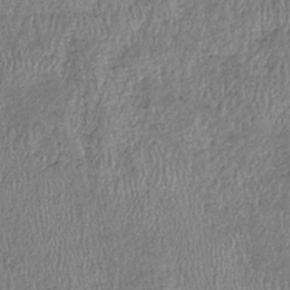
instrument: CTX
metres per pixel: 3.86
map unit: eHb
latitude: -39.0487
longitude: 76.4818
